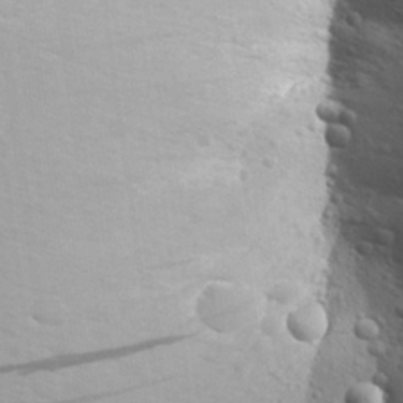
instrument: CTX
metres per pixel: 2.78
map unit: Aa
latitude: 27.1592
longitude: -144.2144
